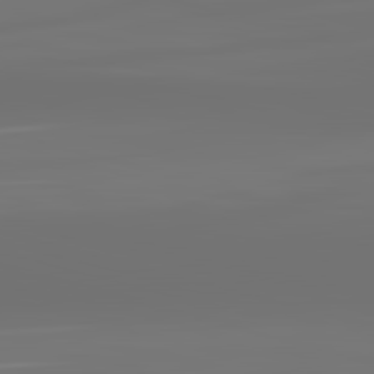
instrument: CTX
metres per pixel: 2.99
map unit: lApd
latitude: 83.4993
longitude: -131.5749
